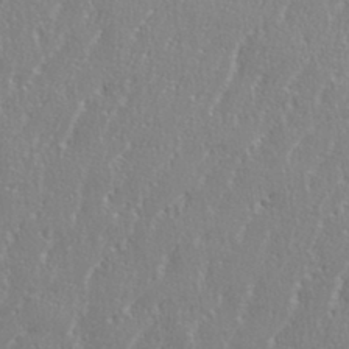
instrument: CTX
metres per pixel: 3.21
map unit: eHh
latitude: 35.0647
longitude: -132.3278
